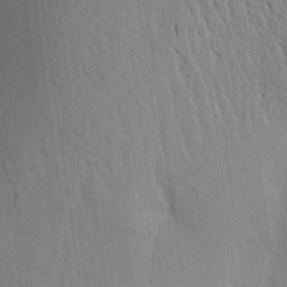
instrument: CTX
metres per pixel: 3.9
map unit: Aa
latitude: 17.4993
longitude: -149.2159
